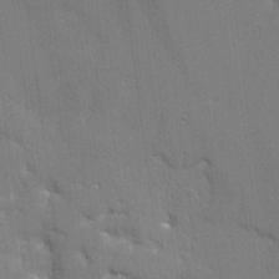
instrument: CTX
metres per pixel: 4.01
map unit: Aa
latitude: 21.1214
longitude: -124.7813
